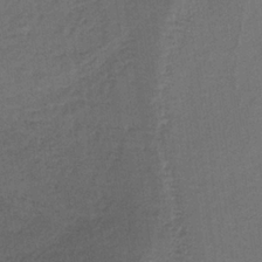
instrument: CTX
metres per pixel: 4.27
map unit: lHb
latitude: -34.7841
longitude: 63.4076
